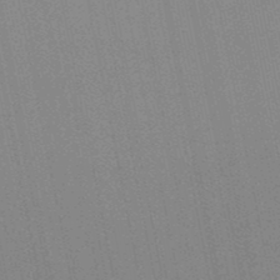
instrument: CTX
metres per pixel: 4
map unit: lHb
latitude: -49.1054
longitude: 68.9730
